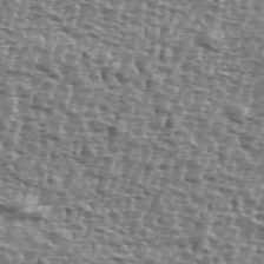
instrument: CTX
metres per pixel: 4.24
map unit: Ave
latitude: 40.2144
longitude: -112.1389
